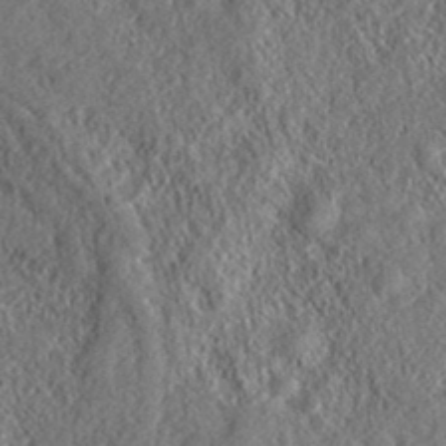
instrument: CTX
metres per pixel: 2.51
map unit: eHh
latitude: 37.4049
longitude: -138.1011
